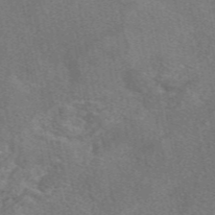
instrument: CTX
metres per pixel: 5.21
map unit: eAb
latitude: 48.9136
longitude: 113.0109
